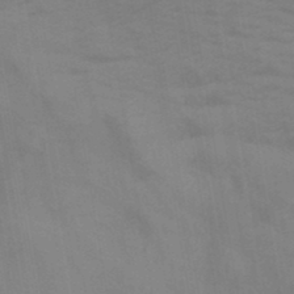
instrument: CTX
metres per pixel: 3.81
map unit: HNb
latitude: -45.1053
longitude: -45.1214
